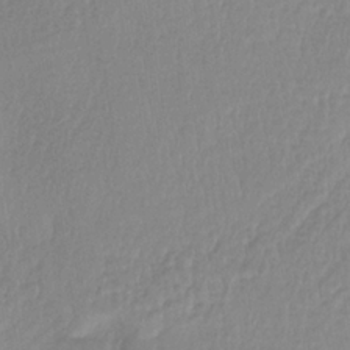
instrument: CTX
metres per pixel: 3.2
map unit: HNb
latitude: -34.1039
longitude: 63.9556
